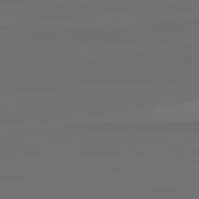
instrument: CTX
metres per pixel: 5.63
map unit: lApd
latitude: 82.2333
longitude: -155.0836
